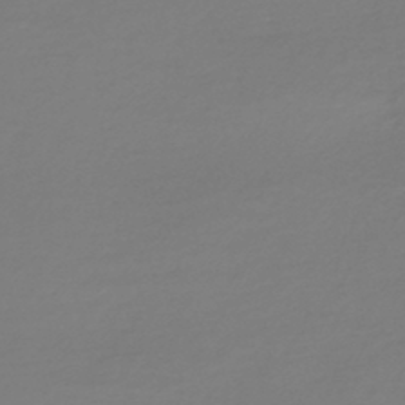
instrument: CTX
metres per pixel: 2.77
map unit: HNhu
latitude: -44.8219
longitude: 98.9730
